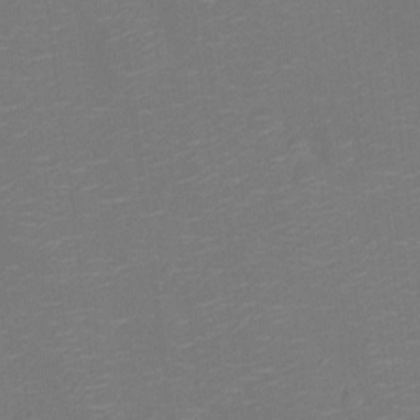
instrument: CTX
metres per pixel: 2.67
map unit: Ht
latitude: -11.6722
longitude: -23.6883
